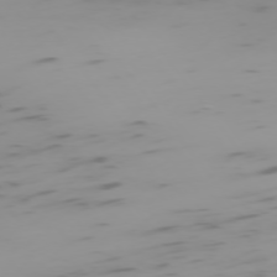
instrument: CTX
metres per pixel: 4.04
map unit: Ap
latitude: -75.2754
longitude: -67.4048
